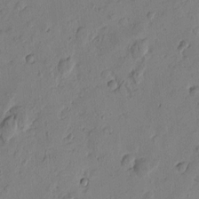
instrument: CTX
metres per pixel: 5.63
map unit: Htu
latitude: -1.4266
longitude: -176.7246
